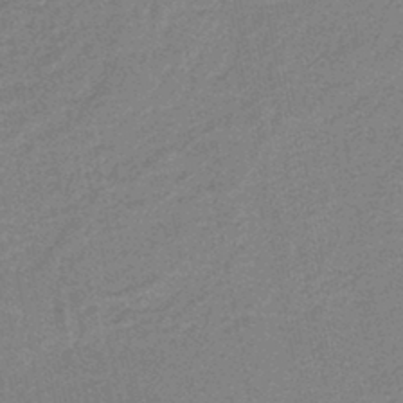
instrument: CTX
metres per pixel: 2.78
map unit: HNb
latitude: -38.5196
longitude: 54.3873
